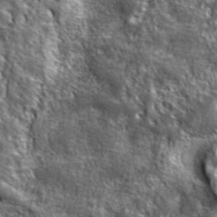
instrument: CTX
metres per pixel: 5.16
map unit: ANa
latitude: 39.7450
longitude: -90.7813
